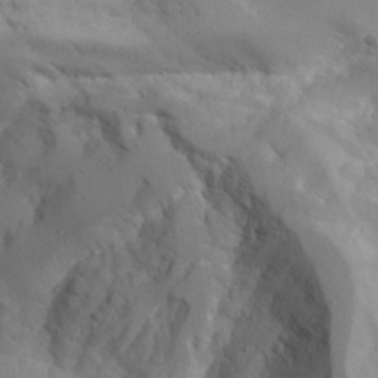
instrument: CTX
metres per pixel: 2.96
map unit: Aa
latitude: 25.1592
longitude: -127.9339
